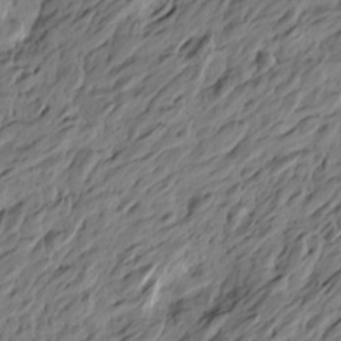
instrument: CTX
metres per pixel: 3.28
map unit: Htu
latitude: -5.5777
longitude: -178.8380
